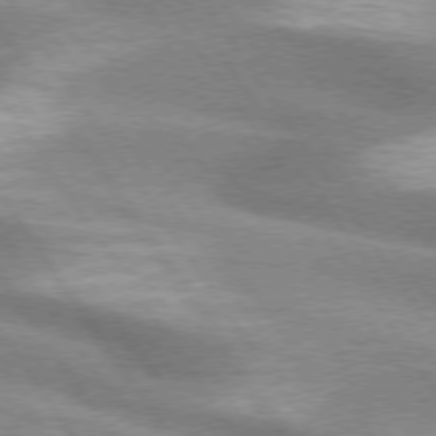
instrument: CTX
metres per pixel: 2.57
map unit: lApd
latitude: 75.0458
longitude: -63.2726
